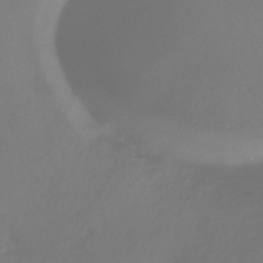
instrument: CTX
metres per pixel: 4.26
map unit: HNhu
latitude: -43.3320
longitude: 93.6344
